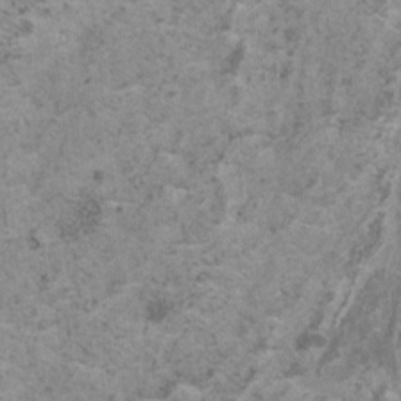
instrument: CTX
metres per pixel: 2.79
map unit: HNhu
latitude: 1.1025
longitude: 3.5588
